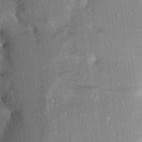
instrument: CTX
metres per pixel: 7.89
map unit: Aa
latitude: 15.8206
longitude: -148.7246
